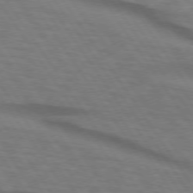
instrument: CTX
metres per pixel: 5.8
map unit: lApd
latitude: 74.0633
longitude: -76.1389
